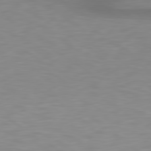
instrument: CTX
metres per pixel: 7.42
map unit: lApd
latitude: 79.4238
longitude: -95.3671
